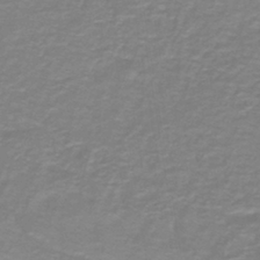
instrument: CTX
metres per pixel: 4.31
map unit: lHb
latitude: -41.4265
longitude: 56.2361
